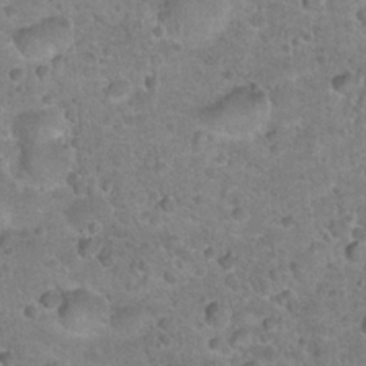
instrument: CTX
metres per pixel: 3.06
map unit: Hto
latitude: 21.6505
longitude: -49.2915
